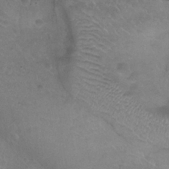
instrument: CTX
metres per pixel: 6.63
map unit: Nhu
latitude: 24.5734
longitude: -53.6505
